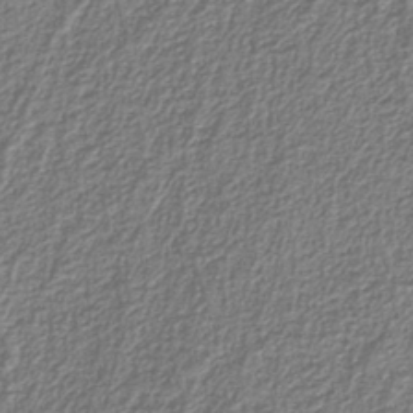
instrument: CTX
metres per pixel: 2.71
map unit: eAb
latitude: -38.5196
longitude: 52.5573
